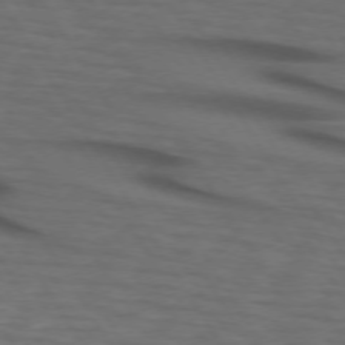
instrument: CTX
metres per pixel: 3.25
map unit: lApd
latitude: 73.3293
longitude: -74.1389
